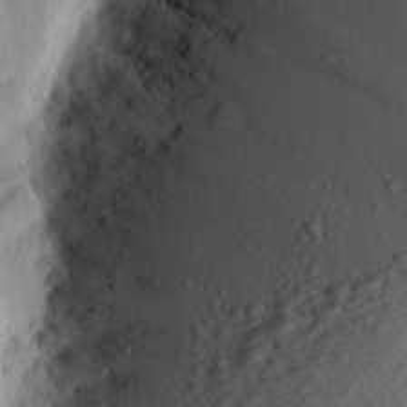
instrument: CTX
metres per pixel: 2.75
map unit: eHh
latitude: 25.1214
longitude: -78.2334
